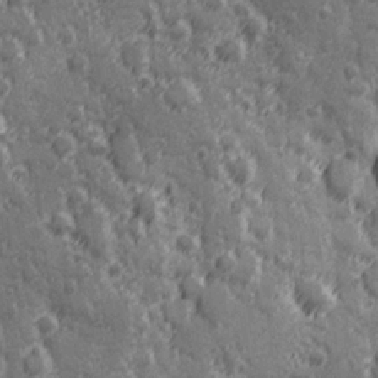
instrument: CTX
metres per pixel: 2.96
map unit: Hve
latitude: 25.0836
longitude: 146.6140
